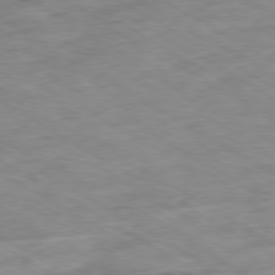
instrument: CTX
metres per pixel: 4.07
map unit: Ap
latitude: -80.1417
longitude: -74.1200
